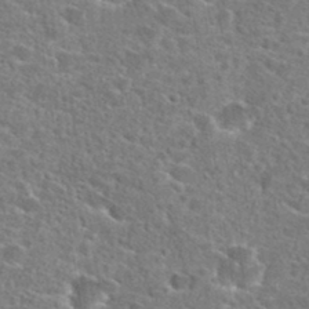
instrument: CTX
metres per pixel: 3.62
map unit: Hto
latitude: 24.7624
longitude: -47.3104
